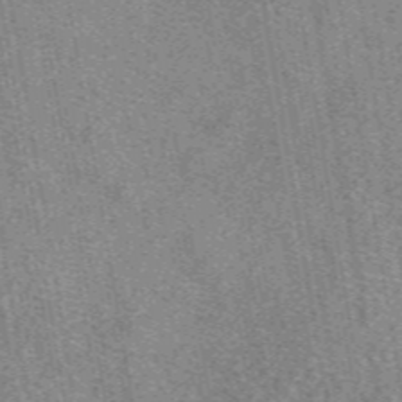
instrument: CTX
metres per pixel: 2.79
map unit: eAb
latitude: 49.2537
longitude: 109.1620
